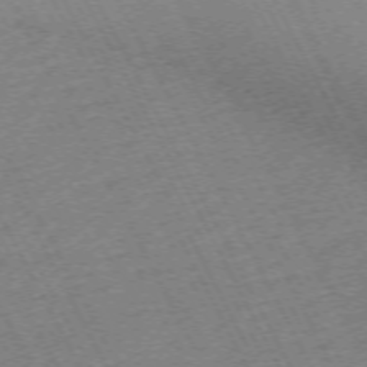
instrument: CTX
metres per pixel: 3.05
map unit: Hpe
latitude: -72.0094
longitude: 10.6519
